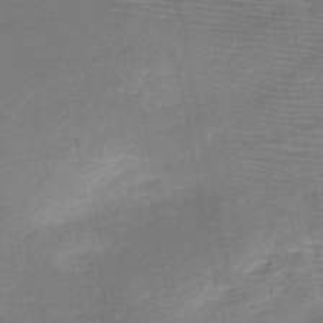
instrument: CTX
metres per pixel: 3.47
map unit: HNb
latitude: -49.4077
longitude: -42.7624
